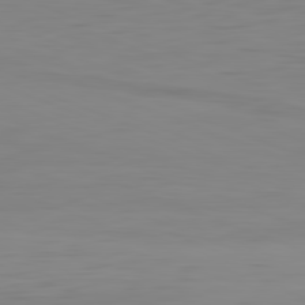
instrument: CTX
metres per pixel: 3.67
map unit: Hpe
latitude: -82.2550
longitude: 7.8422
